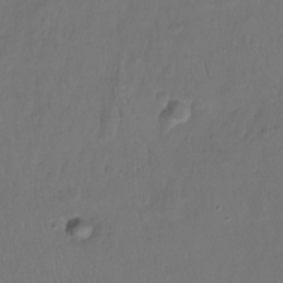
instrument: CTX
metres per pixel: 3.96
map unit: Hto
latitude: -12.0850
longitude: -39.6694
